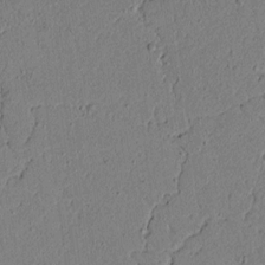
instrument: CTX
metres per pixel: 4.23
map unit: lAvf
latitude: 5.3859
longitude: 167.0675
